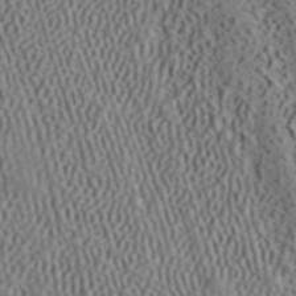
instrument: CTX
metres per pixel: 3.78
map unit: ANa
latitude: 41.2159
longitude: 54.8786
